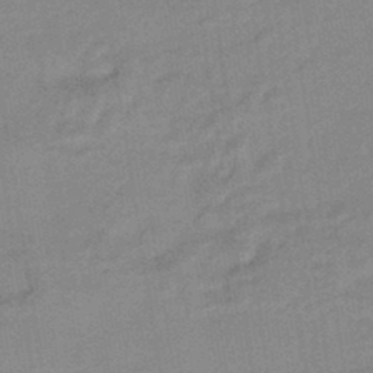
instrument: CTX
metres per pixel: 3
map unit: HNhu
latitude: -44.5952
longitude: 90.6141
